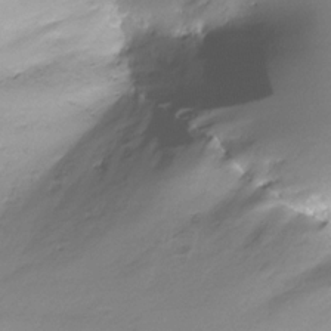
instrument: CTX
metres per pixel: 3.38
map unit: Nhe
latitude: -32.3496
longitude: -117.7261
